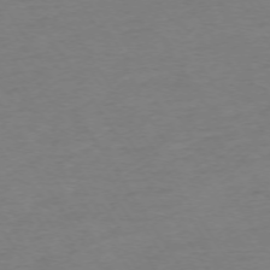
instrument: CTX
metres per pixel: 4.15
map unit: Ap
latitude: -73.9367
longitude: -86.0444
